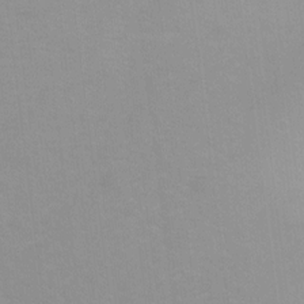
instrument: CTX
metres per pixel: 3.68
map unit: Ht
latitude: 2.7624
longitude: -33.9150
